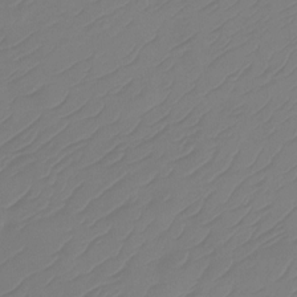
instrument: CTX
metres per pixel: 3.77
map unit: Htu
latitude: -14.1606
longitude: -49.4993
